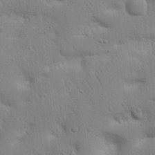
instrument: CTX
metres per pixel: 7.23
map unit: Nhu
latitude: 17.3482
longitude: -75.2159
